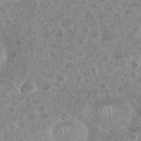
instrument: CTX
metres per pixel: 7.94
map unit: eHh
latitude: 34.8191
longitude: -61.6883
